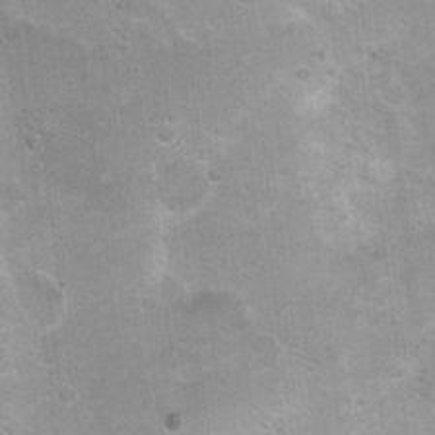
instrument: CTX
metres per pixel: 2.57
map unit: Nhu
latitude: 3.8016
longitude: -27.0836
